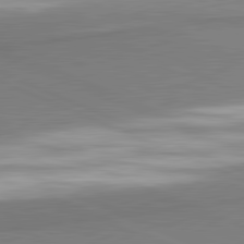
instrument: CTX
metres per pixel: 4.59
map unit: lApd
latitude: 81.9339
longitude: 161.2187
